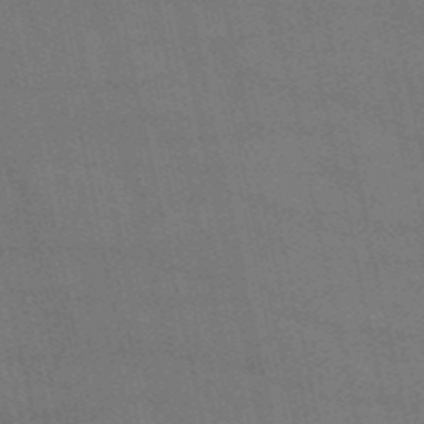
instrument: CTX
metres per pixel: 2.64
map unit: HNb
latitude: -52.4629
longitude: -39.9150
